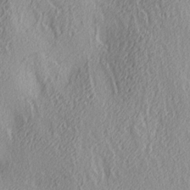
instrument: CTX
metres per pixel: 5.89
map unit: lAa
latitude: 4.0633
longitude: -113.1781
